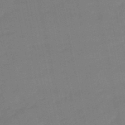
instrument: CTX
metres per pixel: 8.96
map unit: lHb
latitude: -49.6155
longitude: 75.8423
